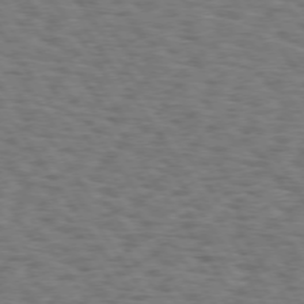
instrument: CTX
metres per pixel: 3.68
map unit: Hpe
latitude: 74.2334
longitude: -132.2334
